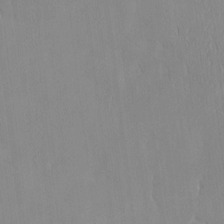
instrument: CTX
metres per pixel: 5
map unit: HNhu
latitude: -4.7652
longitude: 15.0676
